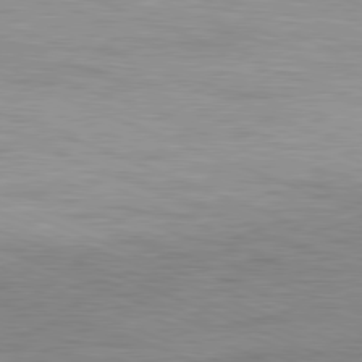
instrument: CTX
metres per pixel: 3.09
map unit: Ap
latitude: -81.8612
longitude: -83.3670
